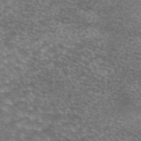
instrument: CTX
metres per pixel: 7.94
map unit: eAb
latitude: 45.1592
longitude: 103.7667
